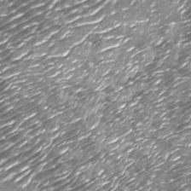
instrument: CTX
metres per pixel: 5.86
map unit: Nhu
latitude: -13.7856
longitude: -22.5357
